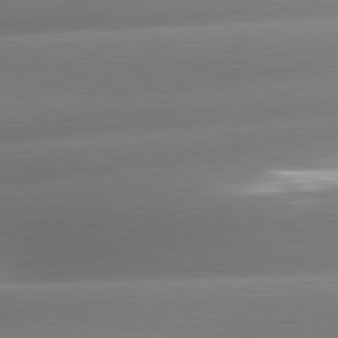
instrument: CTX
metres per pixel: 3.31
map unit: lApd
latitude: 80.5168
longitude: -159.1592
